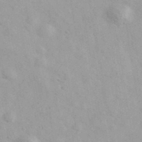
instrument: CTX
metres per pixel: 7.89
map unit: Ave
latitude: 39.7827
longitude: -107.1781
